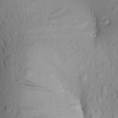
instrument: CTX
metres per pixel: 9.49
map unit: Aa
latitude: 17.2726
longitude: -146.6680
